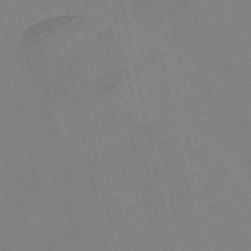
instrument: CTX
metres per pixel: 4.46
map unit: Nve
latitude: -57.8800
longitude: 50.4062
